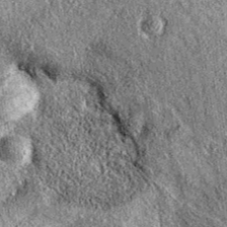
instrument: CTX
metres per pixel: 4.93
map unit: eAb
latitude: 36.5546
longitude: 111.1809
